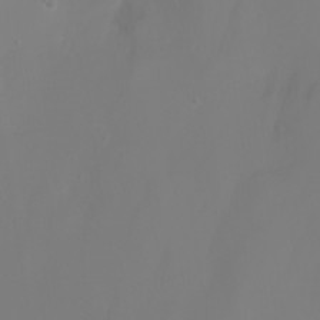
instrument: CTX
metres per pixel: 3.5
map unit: Nhu
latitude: -7.0675
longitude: -82.9891
